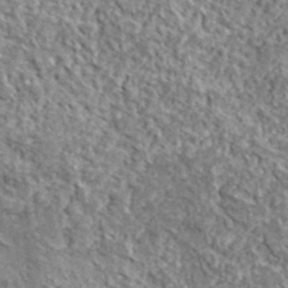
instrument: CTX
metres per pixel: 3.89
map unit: lHvf
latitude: 38.2711
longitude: -88.4601
